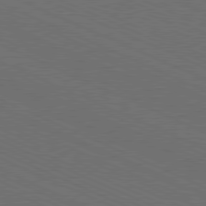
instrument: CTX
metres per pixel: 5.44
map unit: Hpe
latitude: -81.8989
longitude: 19.1053
